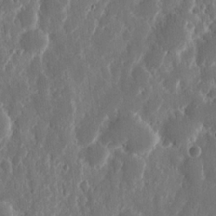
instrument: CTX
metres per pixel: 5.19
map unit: eHh
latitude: 11.6127
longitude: -71.2537
